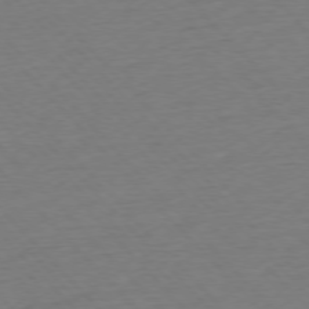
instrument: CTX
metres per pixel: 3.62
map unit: Ap
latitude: -76.8408
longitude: -92.8380
